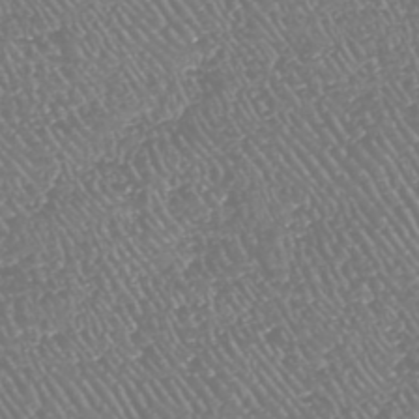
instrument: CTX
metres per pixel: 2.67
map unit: HNhu
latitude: -48.0094
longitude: 29.1242
